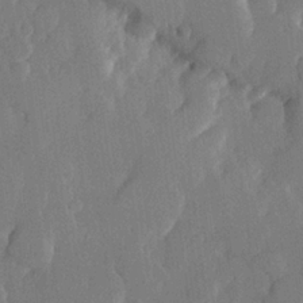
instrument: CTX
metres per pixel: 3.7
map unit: lHvf
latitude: 22.7057
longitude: 145.4832
